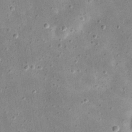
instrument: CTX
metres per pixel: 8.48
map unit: eHh
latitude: 21.5560
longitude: -66.8758
